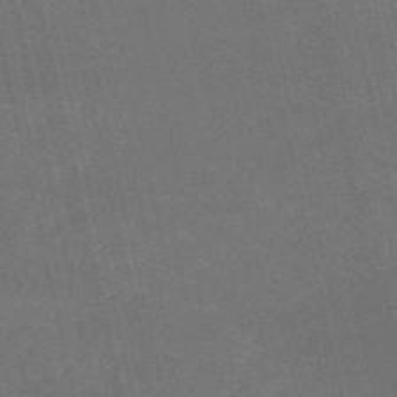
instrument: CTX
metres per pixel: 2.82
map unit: HNb
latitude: -52.0283
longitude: -41.0836
